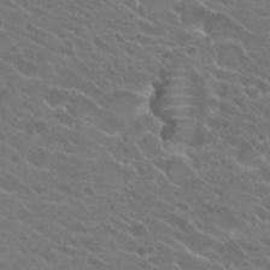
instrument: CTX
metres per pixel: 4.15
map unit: Hto
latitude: 24.4412
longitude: -38.1389
